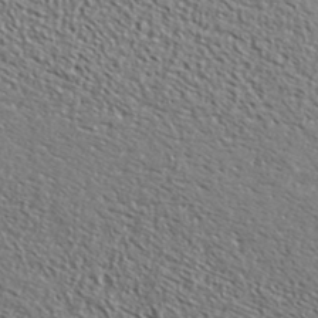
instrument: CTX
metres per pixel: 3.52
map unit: ANa
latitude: 41.7449
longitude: -86.8380
